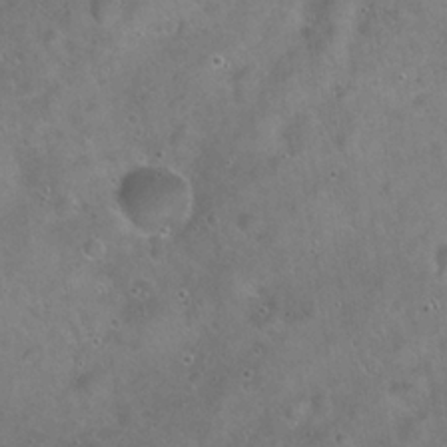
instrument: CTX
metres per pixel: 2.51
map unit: Hto
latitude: 21.8206
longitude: -54.4223
